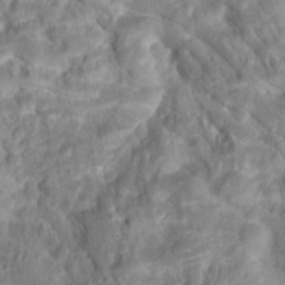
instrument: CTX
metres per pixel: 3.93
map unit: Hto
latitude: 17.4615
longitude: -40.2333
